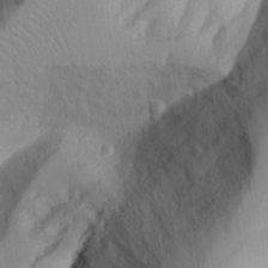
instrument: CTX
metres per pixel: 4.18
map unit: Aa
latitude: 25.5371
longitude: -132.4223
